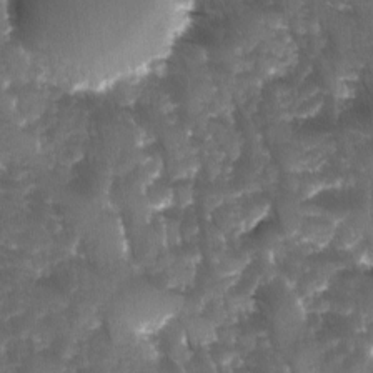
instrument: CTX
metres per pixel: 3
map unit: Ave
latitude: -10.8597
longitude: -119.1592
